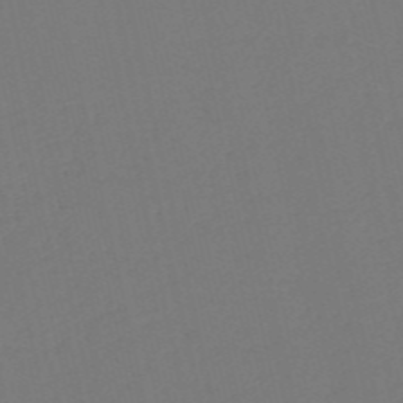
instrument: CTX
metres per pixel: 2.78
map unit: HNb
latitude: -54.3684
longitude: -39.1403
